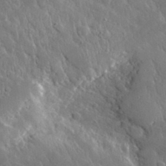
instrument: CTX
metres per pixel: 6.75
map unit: lHvf
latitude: 33.2348
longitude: -84.7435
